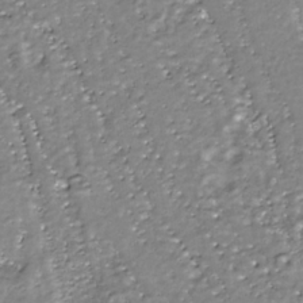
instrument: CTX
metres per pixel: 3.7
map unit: Nhe
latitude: -36.2172
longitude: -89.8962
